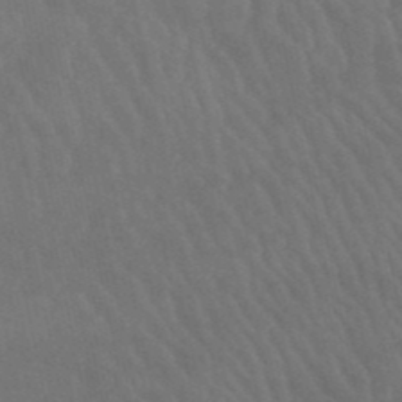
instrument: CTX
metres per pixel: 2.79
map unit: lHb
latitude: -49.8045
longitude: 76.1795
